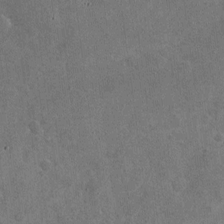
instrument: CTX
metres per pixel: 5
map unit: Nhu
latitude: -17.7289
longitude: -56.1766
